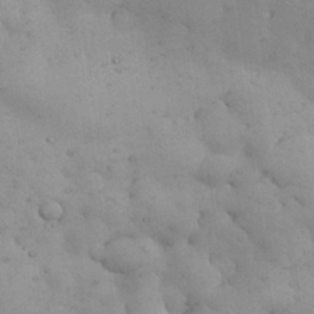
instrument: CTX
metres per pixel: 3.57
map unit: Nhu
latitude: 27.7639
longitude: -71.3104
